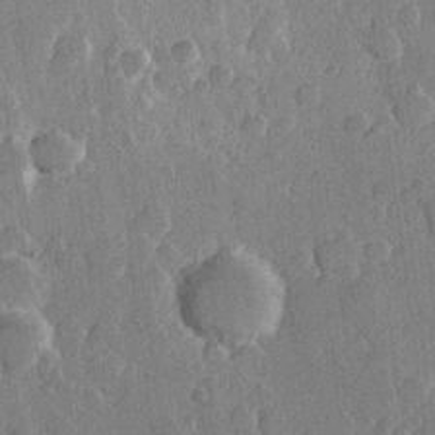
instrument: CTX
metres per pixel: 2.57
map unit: Hve
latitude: 23.1403
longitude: 148.3118
